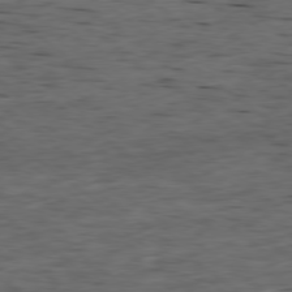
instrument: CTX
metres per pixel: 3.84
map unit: Ap
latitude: -79.0864
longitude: -90.6113
